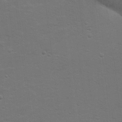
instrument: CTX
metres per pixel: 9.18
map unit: Hto
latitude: 17.6694
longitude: -38.5168
